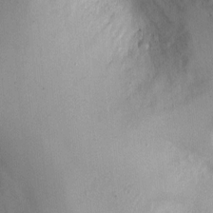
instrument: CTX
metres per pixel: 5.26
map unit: Ht
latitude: 1.1970
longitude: -19.7638
